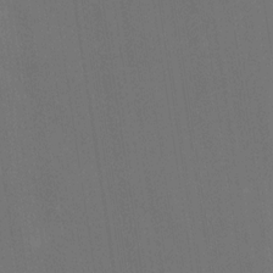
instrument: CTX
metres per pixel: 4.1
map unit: Nhe
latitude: -29.1809
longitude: -110.3279
